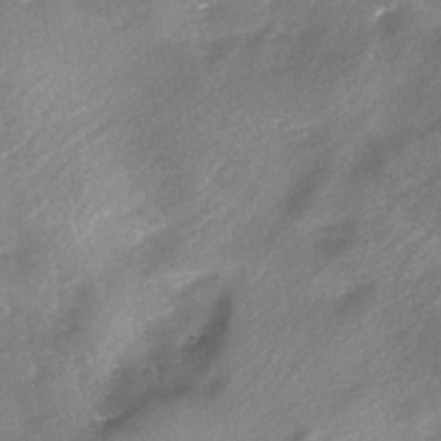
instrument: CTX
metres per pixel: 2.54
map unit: Ave
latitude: 0.1766
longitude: -112.2900
